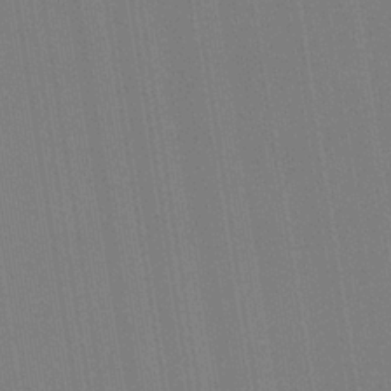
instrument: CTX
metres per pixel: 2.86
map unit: HNb
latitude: -33.5966
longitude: 54.6330
